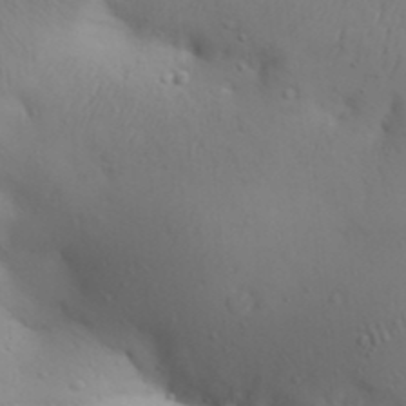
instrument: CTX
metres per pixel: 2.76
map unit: Aa
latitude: 29.8772
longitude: -146.2145
